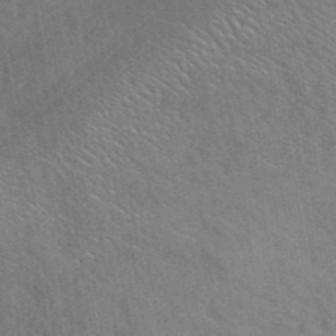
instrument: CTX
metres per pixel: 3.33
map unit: ANa
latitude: 41.6127
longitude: 52.5762
